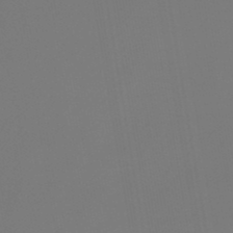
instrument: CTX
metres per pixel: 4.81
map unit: lHb
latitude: -47.1620
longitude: 70.9353
